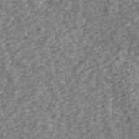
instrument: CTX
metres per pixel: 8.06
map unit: ANa
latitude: 43.8206
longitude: 29.1431
